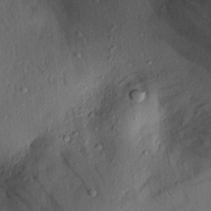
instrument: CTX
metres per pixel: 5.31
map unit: lAvf
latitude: 8.2712
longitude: 166.5007
